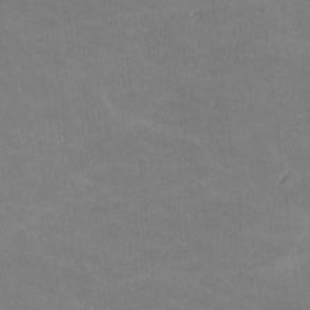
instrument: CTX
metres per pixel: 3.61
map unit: lHvf
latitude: -11.1053
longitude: -104.2145
